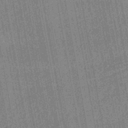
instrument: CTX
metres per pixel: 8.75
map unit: HNhu
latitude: -43.9556
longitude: 92.1039
